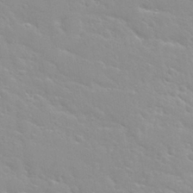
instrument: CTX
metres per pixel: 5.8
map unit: Nhu
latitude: 30.4223
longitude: -50.8569
